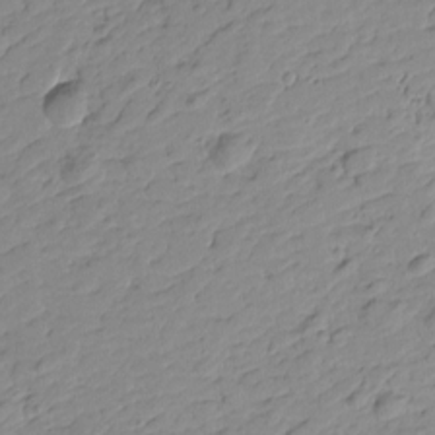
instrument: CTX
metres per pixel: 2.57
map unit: Htu
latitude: -0.4818
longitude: -175.4426
